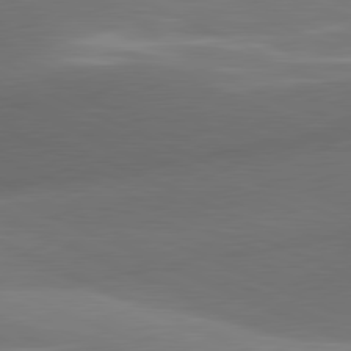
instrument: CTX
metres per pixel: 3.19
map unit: lApd
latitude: 81.3482
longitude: 133.1432
